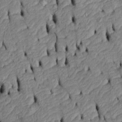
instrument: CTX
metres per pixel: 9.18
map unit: Htu
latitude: -6.4818
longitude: 155.1242
